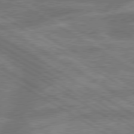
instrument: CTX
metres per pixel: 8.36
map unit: lApd
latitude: 79.7261
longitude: -166.2900
